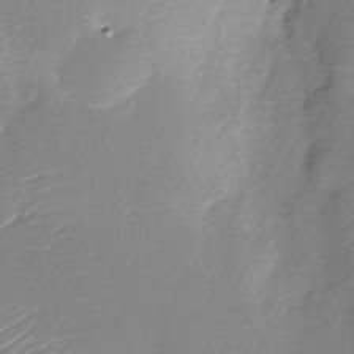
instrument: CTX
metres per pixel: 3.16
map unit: Nhu
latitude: -27.6721
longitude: -78.8380
